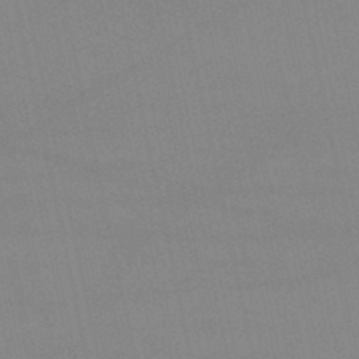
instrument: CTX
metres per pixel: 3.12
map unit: lHb
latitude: -45.7289
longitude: 58.6896
